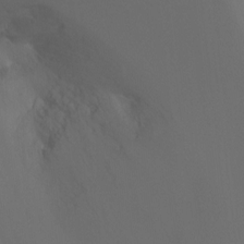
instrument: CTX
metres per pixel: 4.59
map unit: Ht
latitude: -3.5966
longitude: -25.0080
